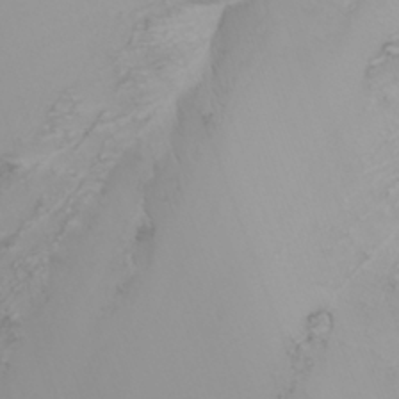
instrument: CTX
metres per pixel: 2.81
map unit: Nhu
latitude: -7.1620
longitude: -80.4979
